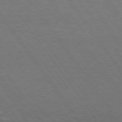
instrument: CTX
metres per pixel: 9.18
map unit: Hpe
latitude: 75.0458
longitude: -142.4790
